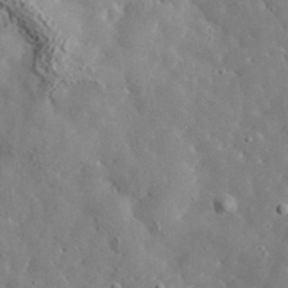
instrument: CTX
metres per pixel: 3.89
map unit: lHvf
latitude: 34.9513
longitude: -86.2144
